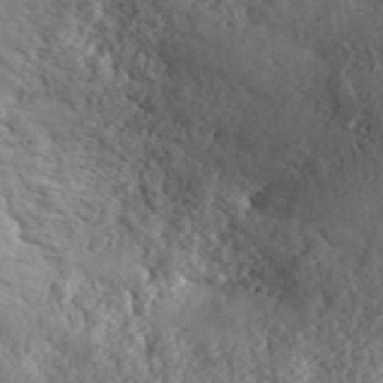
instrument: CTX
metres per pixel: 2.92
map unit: ANa
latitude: 41.4426
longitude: 50.2550
